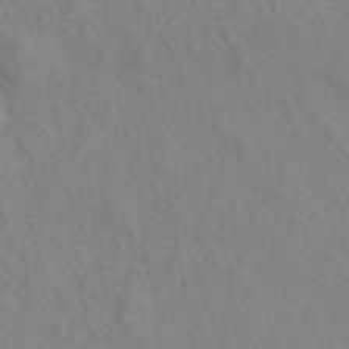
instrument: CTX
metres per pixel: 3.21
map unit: ANa
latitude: 43.8772
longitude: 27.5777
